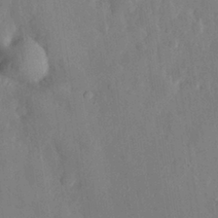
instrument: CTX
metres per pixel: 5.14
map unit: eHh
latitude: 30.6113
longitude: -78.1578
